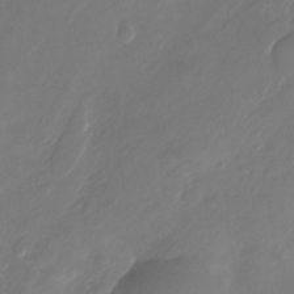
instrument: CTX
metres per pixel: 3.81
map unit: Nhu
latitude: -28.3495
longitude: -72.1956
